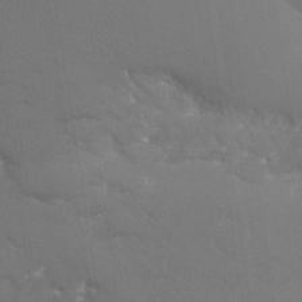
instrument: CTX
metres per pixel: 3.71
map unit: Hto
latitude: 23.0080
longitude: -40.2333
